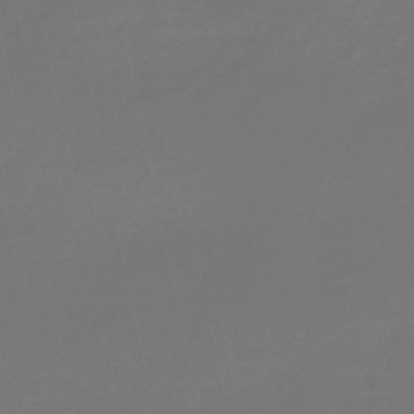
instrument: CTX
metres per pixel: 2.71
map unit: lHb
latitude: -47.7477
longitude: 65.1620
